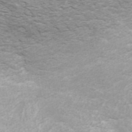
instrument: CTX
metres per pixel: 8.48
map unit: ANa
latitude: 44.7246
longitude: 28.9542
